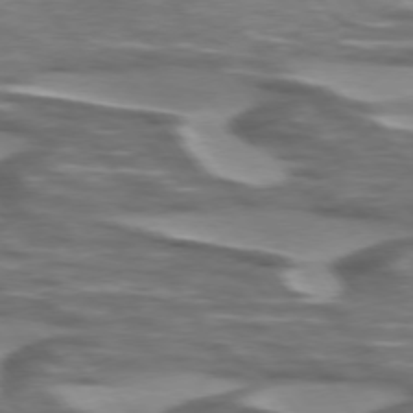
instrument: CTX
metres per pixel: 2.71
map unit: lApd
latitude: 75.0270
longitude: -57.7827
